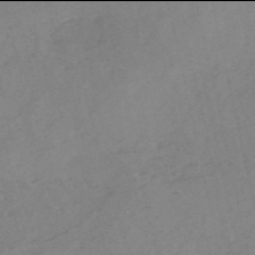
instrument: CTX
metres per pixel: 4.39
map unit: HNb
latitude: -54.0094
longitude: -42.1011
